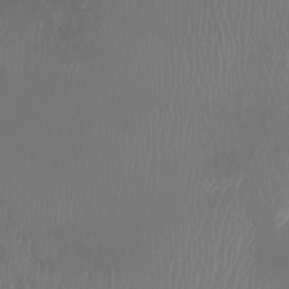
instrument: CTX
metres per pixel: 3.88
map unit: Htu
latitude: -8.1606
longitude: -74.8002
